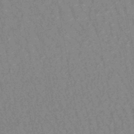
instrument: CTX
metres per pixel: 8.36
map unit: lHb
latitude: -48.2362
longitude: 82.5007
